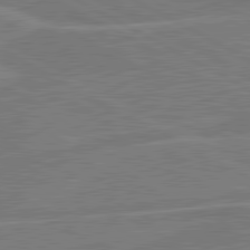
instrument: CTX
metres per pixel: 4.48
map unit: lApd
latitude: 81.0269
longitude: 122.1606
